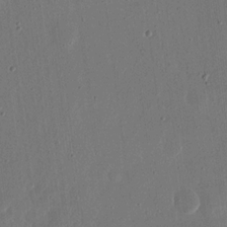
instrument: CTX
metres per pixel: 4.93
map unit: eHh
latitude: 16.4790
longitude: -70.2333
